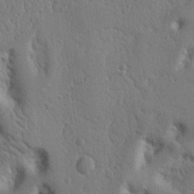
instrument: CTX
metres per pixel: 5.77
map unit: Nhu
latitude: 14.8191
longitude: -79.0459
